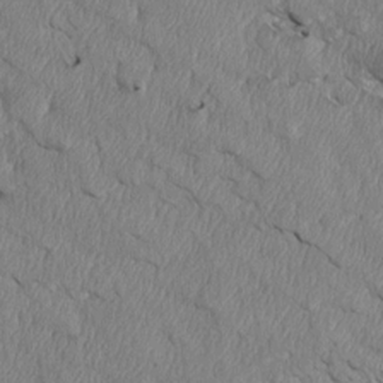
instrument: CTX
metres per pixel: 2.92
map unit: Htu
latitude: 3.9528
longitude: 152.3495
